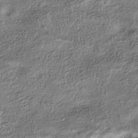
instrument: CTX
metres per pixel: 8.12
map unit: HNhu
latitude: -39.5399
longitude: 107.5399
